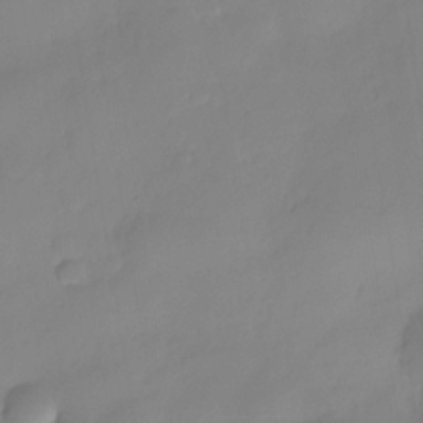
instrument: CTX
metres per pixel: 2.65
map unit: Nhe
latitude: -35.3132
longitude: -144.7246
